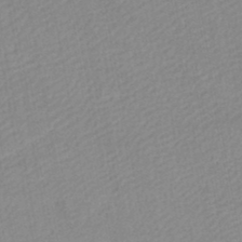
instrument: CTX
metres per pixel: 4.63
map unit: lHb
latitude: -46.5951
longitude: 73.6155
